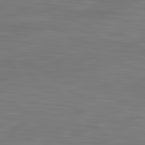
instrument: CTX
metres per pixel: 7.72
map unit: lApd
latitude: 83.1403
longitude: -136.1578
